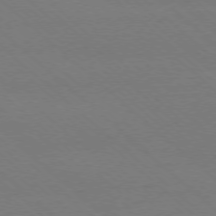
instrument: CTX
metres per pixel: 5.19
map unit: Ap
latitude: -77.8044
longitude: -84.3467
